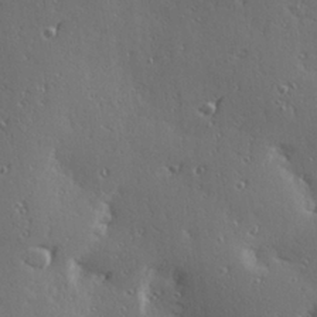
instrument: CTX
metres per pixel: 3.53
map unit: Hve
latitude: 27.6127
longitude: -92.6490
